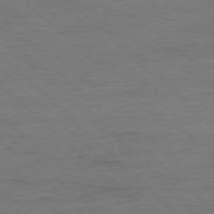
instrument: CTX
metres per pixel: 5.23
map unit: Ap
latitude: -77.5399
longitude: -88.4790
